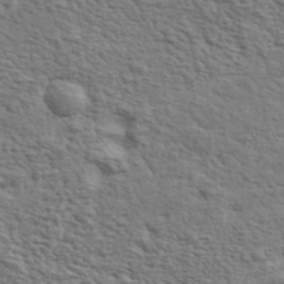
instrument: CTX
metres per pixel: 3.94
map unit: eHh
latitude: 37.1026
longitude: -81.9717
